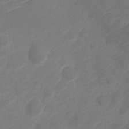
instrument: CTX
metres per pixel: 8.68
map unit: Nve
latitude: -17.5022
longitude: 106.8975
